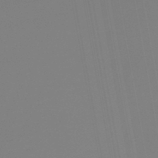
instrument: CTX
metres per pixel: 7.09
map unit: lHb
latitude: -45.7478
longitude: 74.0283
